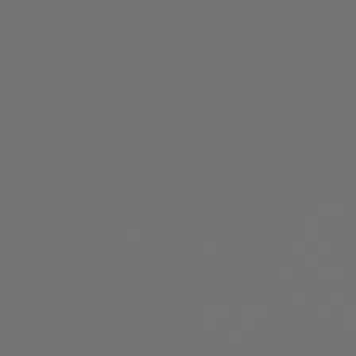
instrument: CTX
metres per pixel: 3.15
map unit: Hpe
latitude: 76.9324
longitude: -166.0633
